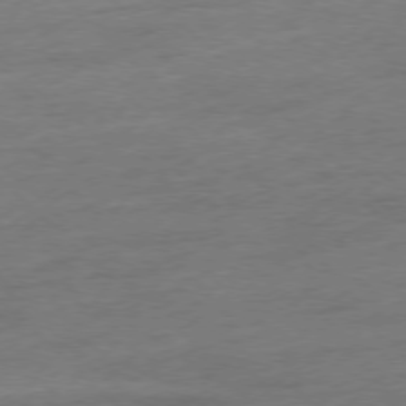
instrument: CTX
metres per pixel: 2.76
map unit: Hpe
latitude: -77.3699
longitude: -13.0837
